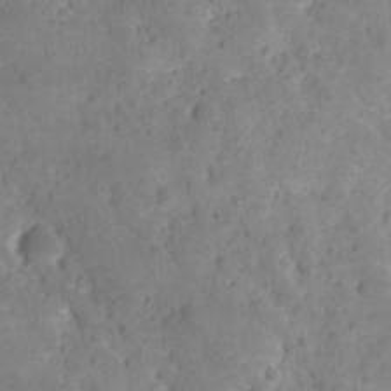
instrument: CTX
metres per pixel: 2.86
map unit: Ave
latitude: 11.9150
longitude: -105.5749
